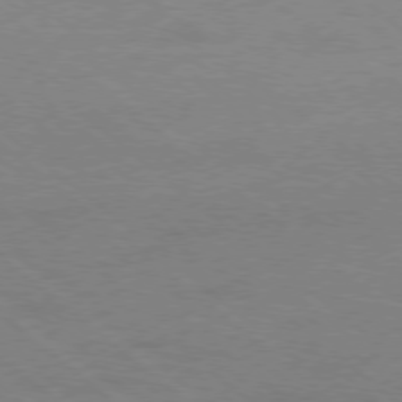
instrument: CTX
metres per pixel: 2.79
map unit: Ap
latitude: -78.7841
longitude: -55.3293
